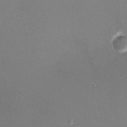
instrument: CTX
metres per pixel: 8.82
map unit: HNhu
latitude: 6.8758
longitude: 7.9556
